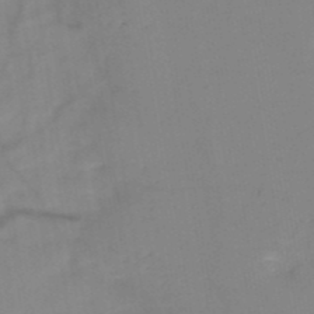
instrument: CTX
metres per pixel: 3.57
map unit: HNb
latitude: -49.6533
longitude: -40.0822
